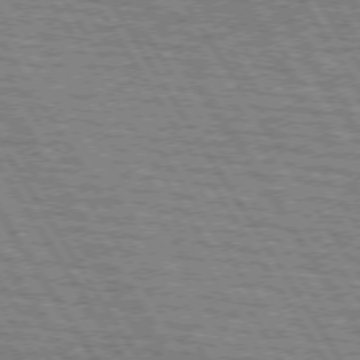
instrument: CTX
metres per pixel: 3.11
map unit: lApd
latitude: 73.8584
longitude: -77.7260
